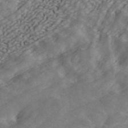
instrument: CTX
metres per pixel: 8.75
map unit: ANa
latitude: 43.4804
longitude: 47.4454
